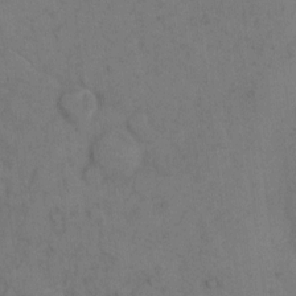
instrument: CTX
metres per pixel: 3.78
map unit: eHh
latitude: 9.7261
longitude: -63.0081
